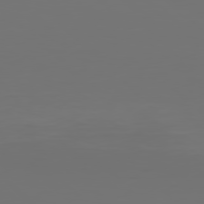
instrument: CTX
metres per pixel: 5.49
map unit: Hpe
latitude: 77.5371
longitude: -135.9717
